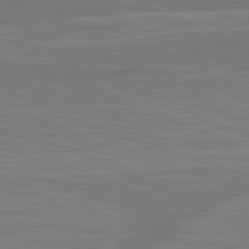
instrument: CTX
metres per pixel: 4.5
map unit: lApd
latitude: 81.8016
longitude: -170.8569
